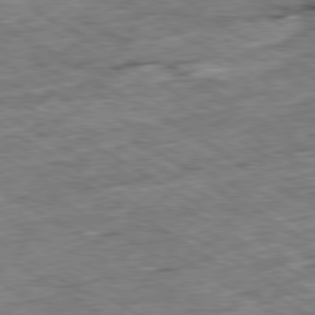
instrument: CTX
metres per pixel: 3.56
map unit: Ap
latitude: -80.2362
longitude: -84.8758
